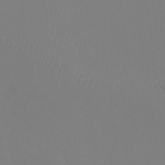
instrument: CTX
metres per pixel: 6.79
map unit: Ht
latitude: -8.1039
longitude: -31.8206
